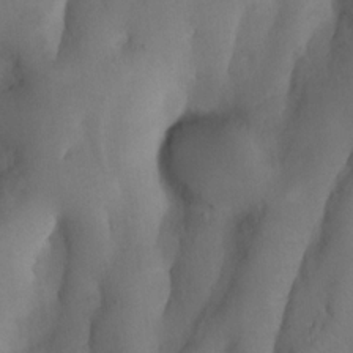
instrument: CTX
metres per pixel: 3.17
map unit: Nhu
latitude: 8.0255
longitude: -22.8380
